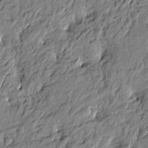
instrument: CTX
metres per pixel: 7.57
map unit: Htu
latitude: -3.0108
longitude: 179.4265
